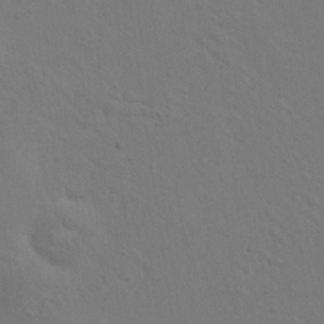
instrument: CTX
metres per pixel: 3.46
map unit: eHh
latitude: 23.8772
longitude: -69.7261
